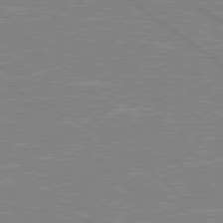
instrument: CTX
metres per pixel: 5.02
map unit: Hpe
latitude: 78.7624
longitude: -164.4034
